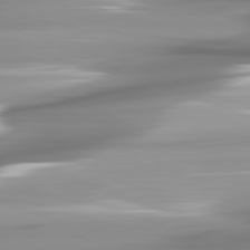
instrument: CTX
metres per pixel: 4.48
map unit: lApd
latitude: 82.1577
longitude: -142.4979
